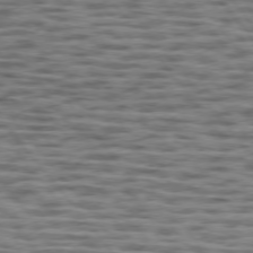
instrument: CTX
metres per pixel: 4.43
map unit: lApd
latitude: 75.3860
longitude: -56.9324
